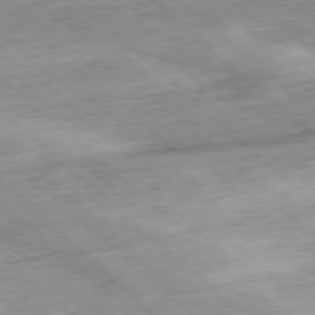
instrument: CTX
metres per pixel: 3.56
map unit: Ap
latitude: -78.4251
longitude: -60.7057
